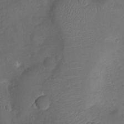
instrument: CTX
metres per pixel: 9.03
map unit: Ht
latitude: -6.6140
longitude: -21.2537
